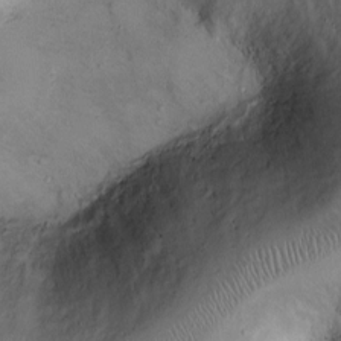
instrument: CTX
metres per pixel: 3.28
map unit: Ht
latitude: -1.6722
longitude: -13.5371
